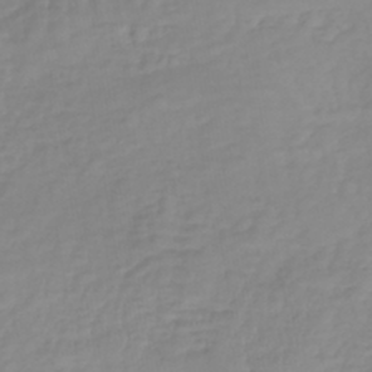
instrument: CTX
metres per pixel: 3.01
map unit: lHb
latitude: -41.7289
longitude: 71.3321
